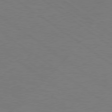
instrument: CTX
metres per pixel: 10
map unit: Hpe
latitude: 78.8002
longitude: -149.7828
